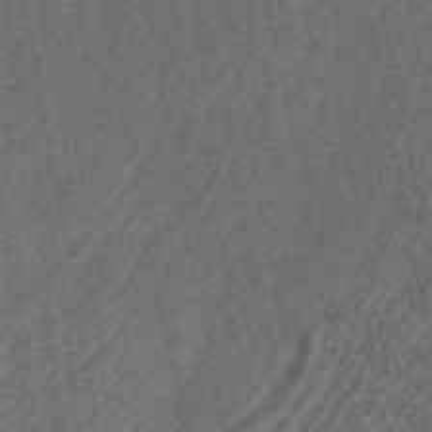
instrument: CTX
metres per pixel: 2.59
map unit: ANa
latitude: 36.8380
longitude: 15.2754
